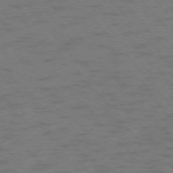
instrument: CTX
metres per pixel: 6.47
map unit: Ap
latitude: -75.8612
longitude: -70.0633
